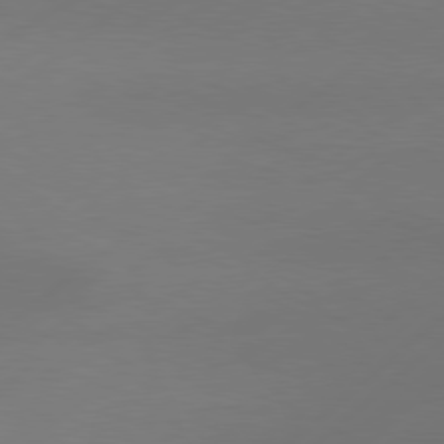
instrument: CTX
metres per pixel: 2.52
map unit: Hpe
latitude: 78.4979
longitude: -131.1781
